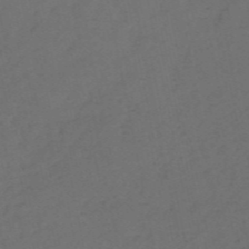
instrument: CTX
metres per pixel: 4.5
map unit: HNb
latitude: -55.2565
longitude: -44.3467
